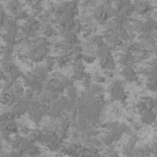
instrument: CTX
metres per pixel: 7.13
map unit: HNhu
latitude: 1.2159
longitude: -0.8758
